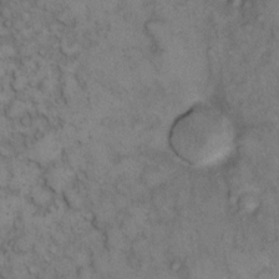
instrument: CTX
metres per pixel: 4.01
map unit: eHh
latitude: 13.6127
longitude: -63.4994
